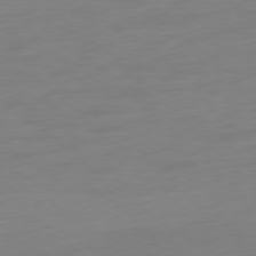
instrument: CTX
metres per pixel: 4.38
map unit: Ap
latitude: -78.6329
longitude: -66.8380
